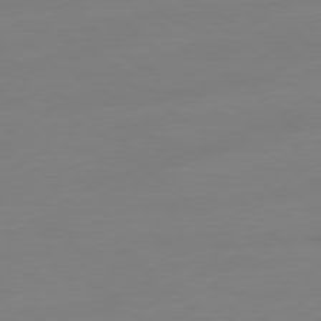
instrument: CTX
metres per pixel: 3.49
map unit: Ap
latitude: -79.4076
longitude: -65.8583
